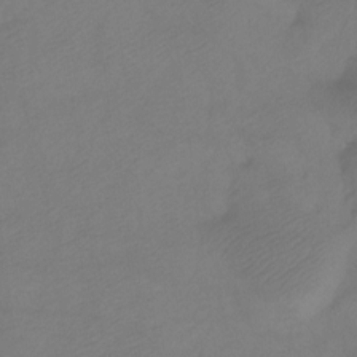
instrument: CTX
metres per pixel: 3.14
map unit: Ht
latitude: -7.3509
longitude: -34.6679
